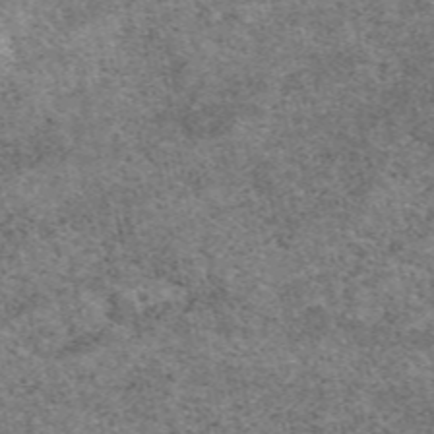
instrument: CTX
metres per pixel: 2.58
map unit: eAb
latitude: 49.3860
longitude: 114.5951
